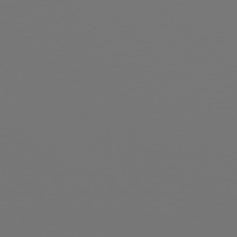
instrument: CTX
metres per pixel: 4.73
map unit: Hpe
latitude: 76.2900
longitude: -134.7435
